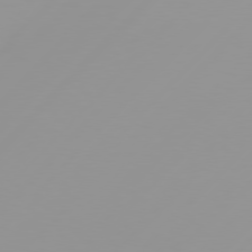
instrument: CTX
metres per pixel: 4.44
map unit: Hpe
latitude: 77.5182
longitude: -139.3482
